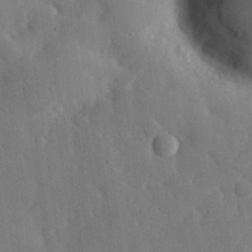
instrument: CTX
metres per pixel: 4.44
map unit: eHh
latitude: 28.9136
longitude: -80.1389
